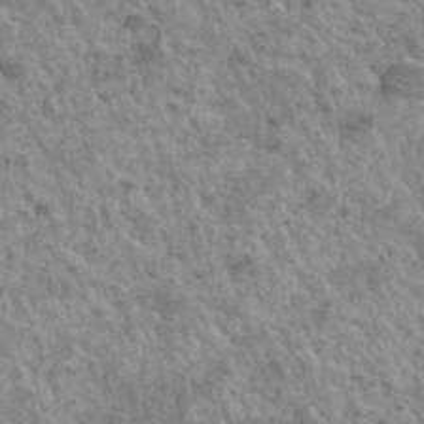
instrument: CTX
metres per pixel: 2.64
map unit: Hto
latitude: 35.3481
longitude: -50.1200
